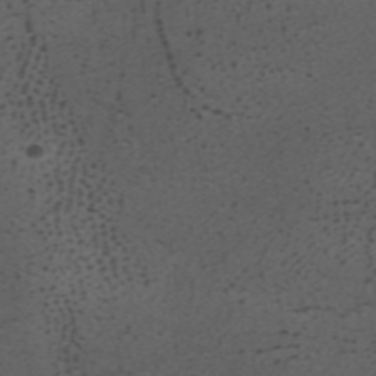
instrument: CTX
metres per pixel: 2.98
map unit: ANa
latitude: 37.5371
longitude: 24.1228
